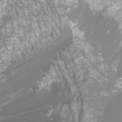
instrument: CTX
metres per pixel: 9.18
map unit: Htu
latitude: -12.1984
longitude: -45.9339
